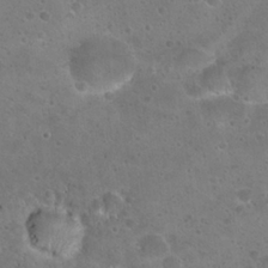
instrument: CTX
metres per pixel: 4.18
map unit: Hto
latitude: 23.0080
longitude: -48.4223
